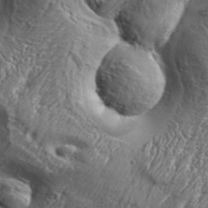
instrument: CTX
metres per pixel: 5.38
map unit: Aa
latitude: 34.2333
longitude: -135.3670
